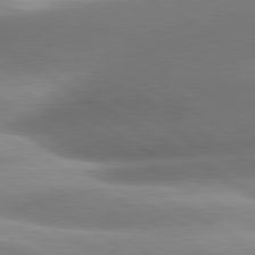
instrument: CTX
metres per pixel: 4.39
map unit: lApd
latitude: 80.7624
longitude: -161.3104
